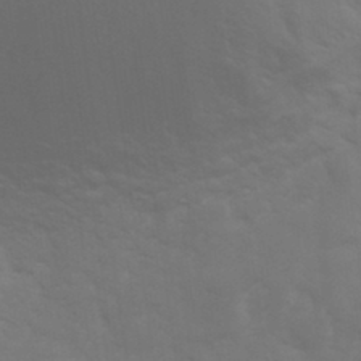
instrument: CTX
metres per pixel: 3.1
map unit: Hve
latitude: 33.2915
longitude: 150.3495
